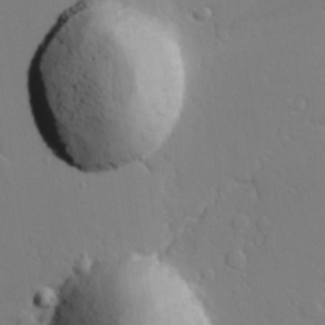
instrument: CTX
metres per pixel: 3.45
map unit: lAvf
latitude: 27.9528
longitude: -107.7072
